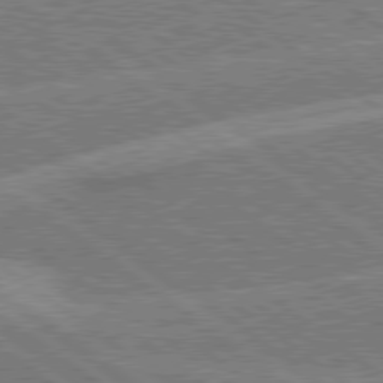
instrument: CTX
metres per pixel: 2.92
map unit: Hpe
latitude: 78.9892
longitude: -161.1025
